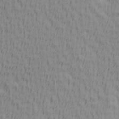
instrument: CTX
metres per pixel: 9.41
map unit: Hve
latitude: 1.6882
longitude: -124.7435
